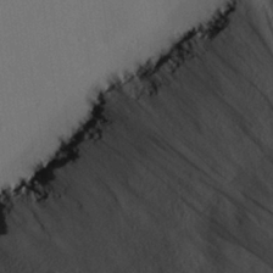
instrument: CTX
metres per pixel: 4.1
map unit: eHh
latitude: 27.7450
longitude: -79.7639
